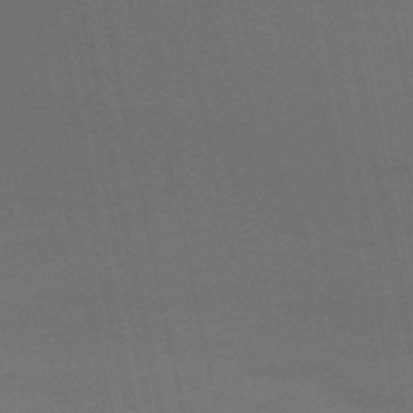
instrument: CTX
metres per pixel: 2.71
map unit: lHb
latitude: -49.6911
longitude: 75.6533
